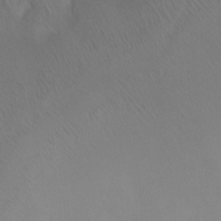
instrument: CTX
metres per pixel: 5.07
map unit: Ht
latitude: -0.6519
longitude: -17.9528
